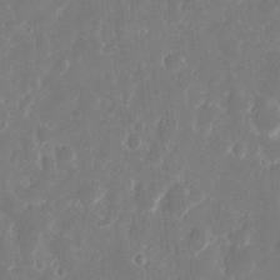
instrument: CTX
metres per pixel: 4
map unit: eHh
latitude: 14.0255
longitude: -72.6302
